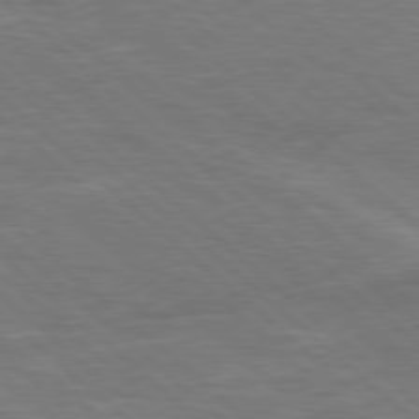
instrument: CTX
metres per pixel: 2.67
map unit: Hpe
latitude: 78.0633
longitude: -152.5924
